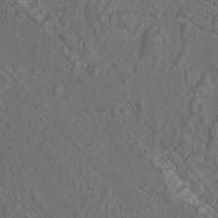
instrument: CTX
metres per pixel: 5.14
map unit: Htu
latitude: -11.0297
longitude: -73.2537
